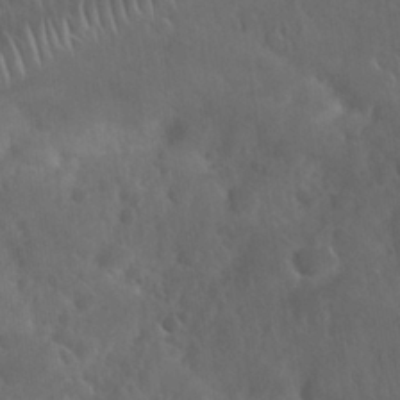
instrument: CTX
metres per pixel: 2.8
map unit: Nhu
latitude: 27.8395
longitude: -62.5924
